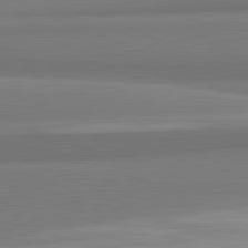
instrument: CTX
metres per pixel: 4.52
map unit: lApd
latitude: 82.0822
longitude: 172.4440
